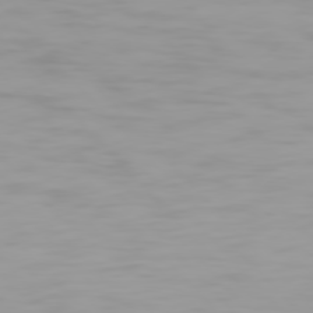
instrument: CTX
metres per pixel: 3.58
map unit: Hpe
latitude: 77.2726
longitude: -163.4994
